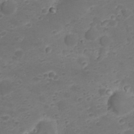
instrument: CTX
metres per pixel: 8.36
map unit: Nhu
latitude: 23.4237
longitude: -59.9339
